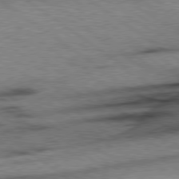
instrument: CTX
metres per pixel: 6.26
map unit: Hpe
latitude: 78.5924
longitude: -155.8205
